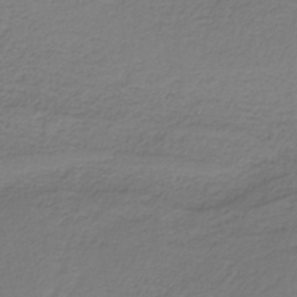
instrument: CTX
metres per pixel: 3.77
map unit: HNb
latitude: -38.2740
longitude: 53.4832
